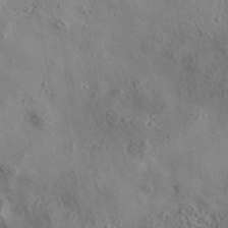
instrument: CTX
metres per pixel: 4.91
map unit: eAb
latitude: 35.4993
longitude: 109.9556
